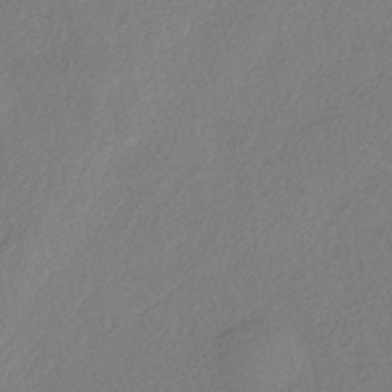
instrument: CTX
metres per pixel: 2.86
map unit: eHh
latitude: -41.9178
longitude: 118.7274
